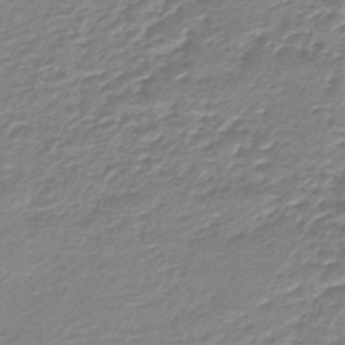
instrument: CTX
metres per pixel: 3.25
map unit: lHb
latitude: -45.2754
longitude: 63.0297
